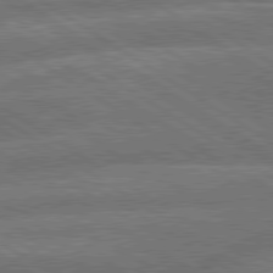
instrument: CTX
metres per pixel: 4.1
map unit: lApd
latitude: 79.9150
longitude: -161.8583
